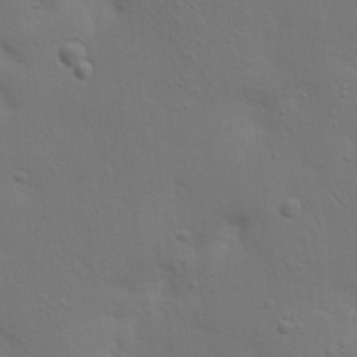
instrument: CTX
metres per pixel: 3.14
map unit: Nhu
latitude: 22.5546
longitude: -73.4049
